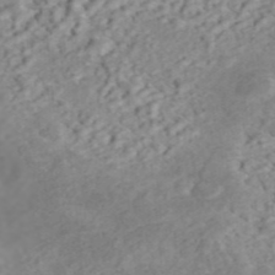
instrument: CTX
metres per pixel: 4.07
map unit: ANa
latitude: 44.4223
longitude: 22.4251
